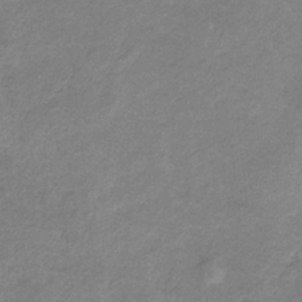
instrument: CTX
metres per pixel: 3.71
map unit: HNb
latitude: -33.2565
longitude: 58.9541
